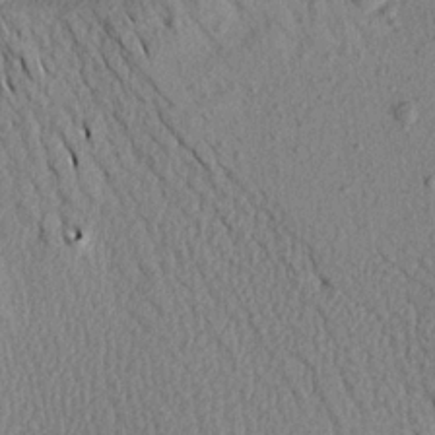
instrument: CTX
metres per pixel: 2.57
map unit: Aa
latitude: 18.8191
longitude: -147.5372
